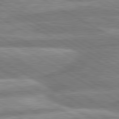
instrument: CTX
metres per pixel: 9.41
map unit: lApd
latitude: 80.5735
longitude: -166.0633
